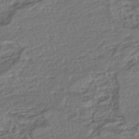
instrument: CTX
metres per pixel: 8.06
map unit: HNhu
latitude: -45.7478
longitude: 101.2187
